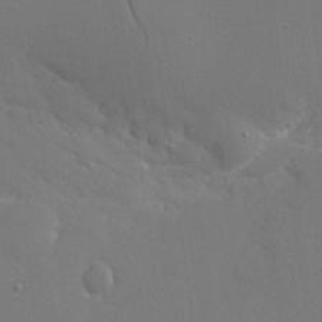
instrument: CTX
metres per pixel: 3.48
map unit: eHh
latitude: 18.7435
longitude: -66.9324
